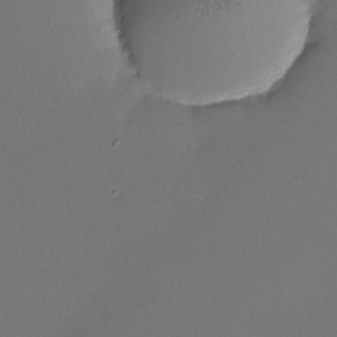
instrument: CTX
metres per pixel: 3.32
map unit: lHvf
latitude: -8.3873
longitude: -100.5924
